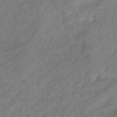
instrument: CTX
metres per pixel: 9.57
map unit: eHb
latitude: -42.1794
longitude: 83.9178
